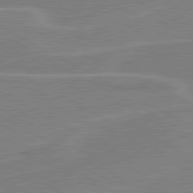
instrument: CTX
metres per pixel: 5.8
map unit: lApd
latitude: 80.6868
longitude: 121.7855
